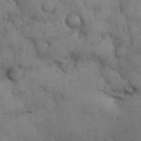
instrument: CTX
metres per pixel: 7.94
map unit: Nhu
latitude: 27.2348
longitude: -68.4034
